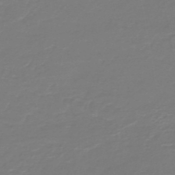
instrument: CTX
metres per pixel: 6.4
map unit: HNb
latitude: -46.9164
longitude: 52.8219
